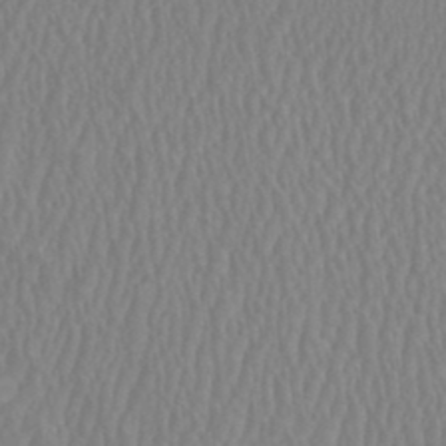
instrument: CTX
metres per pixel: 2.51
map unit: HNhu
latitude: 0.9513
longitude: -0.1955
